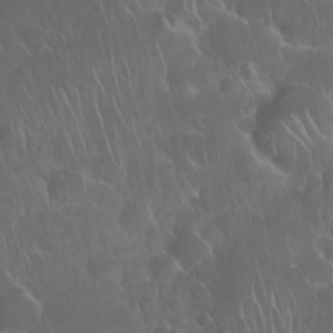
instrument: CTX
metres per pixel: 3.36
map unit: Nhu
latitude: 27.8772
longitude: -62.2145
